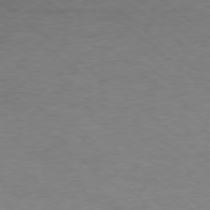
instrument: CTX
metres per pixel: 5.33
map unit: Ap
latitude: -78.5573
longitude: -93.0080
